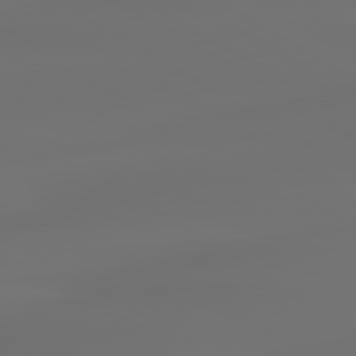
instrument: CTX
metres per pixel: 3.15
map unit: lApd
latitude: 80.1200
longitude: -85.7261
